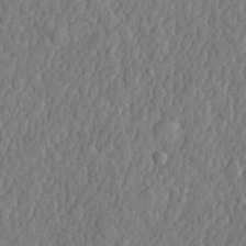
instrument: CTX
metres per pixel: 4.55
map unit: lHvf
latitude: 22.4601
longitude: 142.8974
